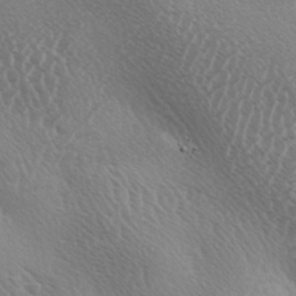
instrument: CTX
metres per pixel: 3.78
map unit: lAa
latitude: -3.7477
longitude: -125.7260
